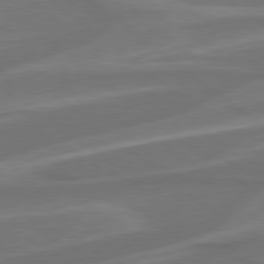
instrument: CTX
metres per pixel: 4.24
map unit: Hpe
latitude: 78.4601
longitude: -126.4979
